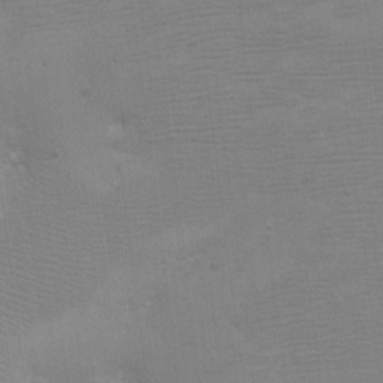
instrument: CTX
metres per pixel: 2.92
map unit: eHh
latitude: -5.2754
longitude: -79.0270
